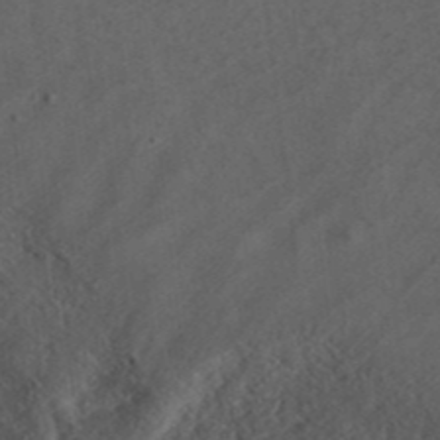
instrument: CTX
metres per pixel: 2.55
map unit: ANa
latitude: 37.5560
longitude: 17.8612
